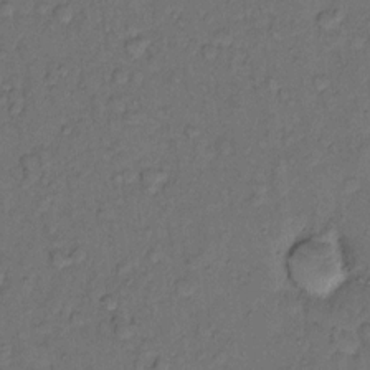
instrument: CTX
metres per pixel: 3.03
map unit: eHh
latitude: 10.8758
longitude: -62.3090
